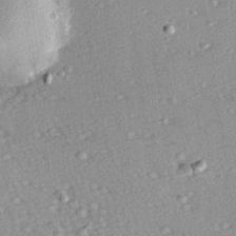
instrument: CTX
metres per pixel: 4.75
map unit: Hve
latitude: 25.7071
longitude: -93.7260
